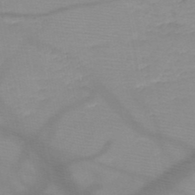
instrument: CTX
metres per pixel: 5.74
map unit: HNb
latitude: -49.5022
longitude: -40.9513
